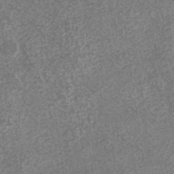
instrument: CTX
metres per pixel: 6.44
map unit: eHb
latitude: -31.2943
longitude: 72.4629
